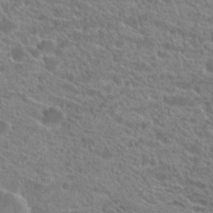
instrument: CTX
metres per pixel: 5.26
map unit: Hto
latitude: 21.4427
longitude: -38.8947
